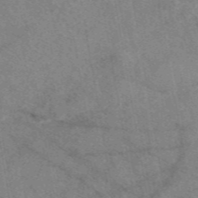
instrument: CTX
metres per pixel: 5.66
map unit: eAb
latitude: 48.1956
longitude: 110.7274
